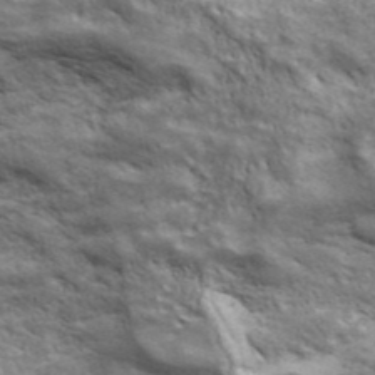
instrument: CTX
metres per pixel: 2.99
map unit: ANa
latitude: 43.2348
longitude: -87.9906
